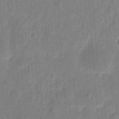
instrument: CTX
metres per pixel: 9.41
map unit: eHh
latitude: 7.7827
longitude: -73.3293
